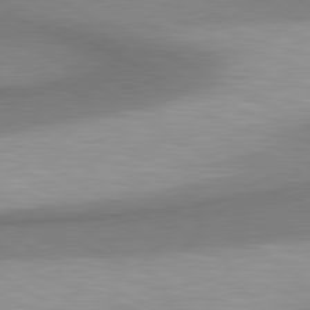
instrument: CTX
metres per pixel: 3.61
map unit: lApd
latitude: 80.5735
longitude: 162.5762
